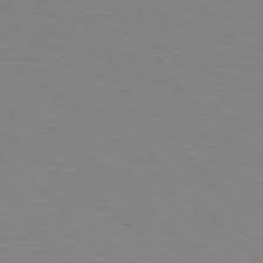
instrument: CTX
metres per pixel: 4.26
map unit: Hpe
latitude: 78.3845
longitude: -148.8191
